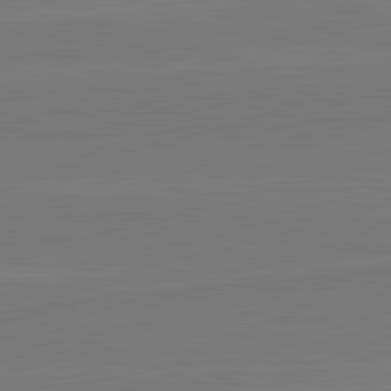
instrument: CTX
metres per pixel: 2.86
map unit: lApd
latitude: 82.2333
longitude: 164.8030
